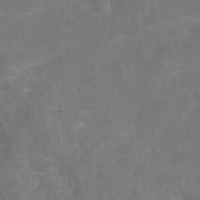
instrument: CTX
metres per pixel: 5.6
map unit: Hve
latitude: -29.9556
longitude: 93.6722
